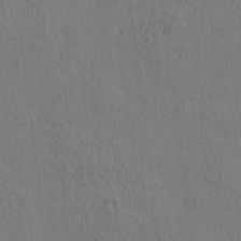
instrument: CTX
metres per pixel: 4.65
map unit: eHh
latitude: 3.7071
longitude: -78.1767
